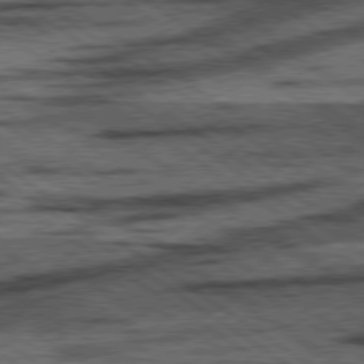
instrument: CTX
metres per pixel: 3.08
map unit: lApd
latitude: 78.2145
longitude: -54.3656
